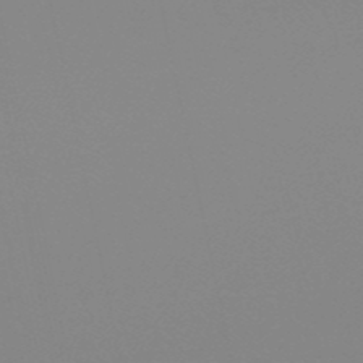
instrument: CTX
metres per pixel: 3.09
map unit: eHb
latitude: -50.1606
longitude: 73.5966
